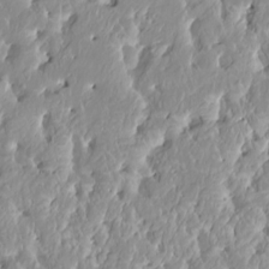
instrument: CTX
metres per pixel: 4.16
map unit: HNhu
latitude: 2.6301
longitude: 7.8800
